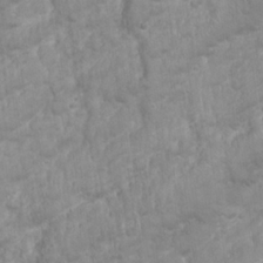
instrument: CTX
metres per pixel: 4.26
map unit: Nhu
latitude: 24.0633
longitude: -59.9150
